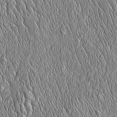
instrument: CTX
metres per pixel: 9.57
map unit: Htu
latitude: -4.4440
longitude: 158.2362
